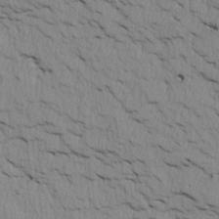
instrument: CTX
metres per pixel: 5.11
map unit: Htu
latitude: 4.1767
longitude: 151.7667
